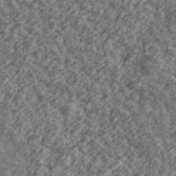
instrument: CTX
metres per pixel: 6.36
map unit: Ave
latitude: 43.4427
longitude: -111.5182
